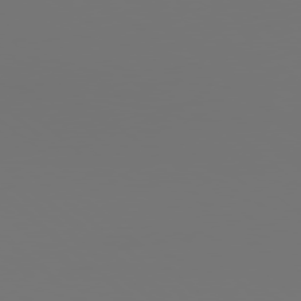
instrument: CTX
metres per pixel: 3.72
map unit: Hpe
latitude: 78.9892
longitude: 176.5196
